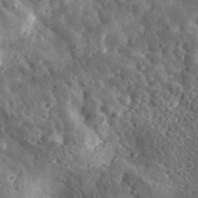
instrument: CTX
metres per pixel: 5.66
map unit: eHh
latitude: 33.6316
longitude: -78.5168
